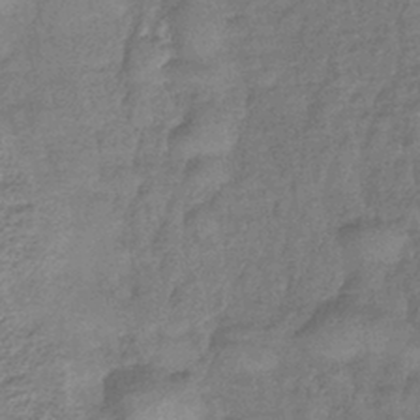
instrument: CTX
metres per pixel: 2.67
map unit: lHb
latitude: -42.2550
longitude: 80.9731
